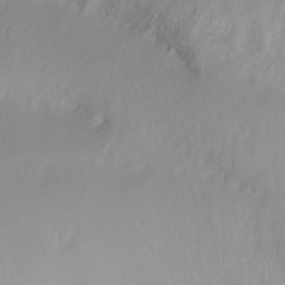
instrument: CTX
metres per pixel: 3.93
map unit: Ht
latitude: -16.3873
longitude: -44.3656
